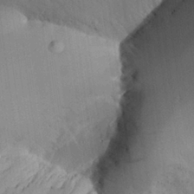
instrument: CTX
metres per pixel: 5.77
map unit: Aa
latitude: 26.5735
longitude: -134.3467
